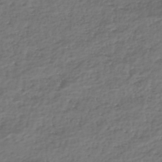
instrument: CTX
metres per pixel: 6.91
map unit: Nhe
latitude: -46.4440
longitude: -172.9135
